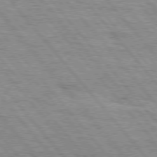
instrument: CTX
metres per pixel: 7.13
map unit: Hpe
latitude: 75.8394
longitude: -153.5371
